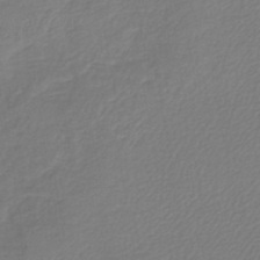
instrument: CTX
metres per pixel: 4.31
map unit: lHb
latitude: -42.5195
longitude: 65.8423
